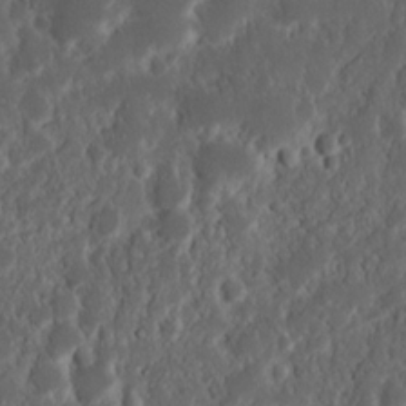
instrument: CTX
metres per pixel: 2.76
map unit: Nhu
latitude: 14.2145
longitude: -73.2915
